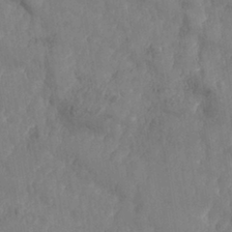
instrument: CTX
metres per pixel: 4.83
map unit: Nhe
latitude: -37.1809
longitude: 138.7274
